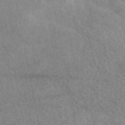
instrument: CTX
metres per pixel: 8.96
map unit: eAb
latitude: 49.7828
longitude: 116.6896
